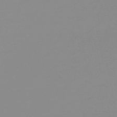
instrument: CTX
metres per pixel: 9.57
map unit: eHb
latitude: -49.9178
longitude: 73.6155
